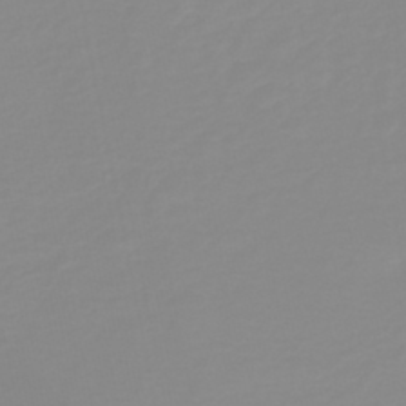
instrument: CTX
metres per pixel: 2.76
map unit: HNb
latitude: -44.0661
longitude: 51.4643
